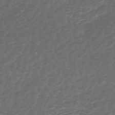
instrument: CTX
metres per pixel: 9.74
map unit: HNhu
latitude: -43.6532
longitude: 100.9163
